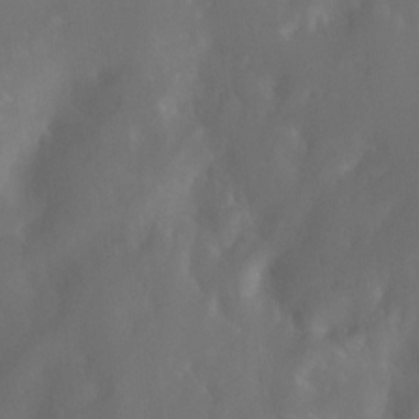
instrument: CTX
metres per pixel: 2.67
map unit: Nhu
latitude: -12.7085
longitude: -72.5735
